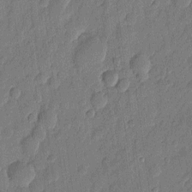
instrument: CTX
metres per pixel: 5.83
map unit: eHh
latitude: 7.3293
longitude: -73.9528
